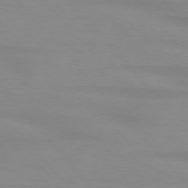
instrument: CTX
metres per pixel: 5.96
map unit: lApd
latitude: 76.1766
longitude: -84.3089
